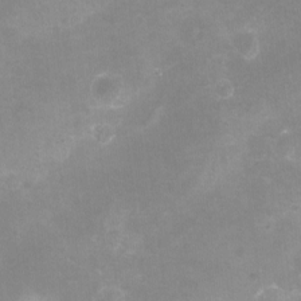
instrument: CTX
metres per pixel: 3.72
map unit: Nhu
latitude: -13.0109
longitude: -51.6505
